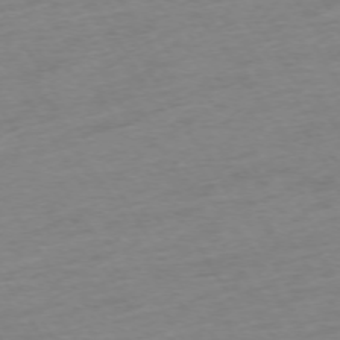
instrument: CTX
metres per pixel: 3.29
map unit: Ap
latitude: -73.4454
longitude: -68.7246
